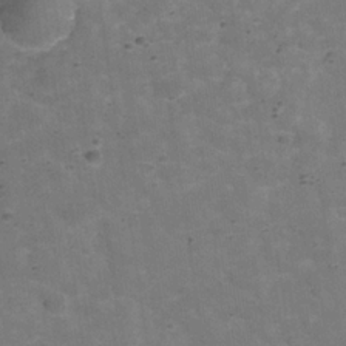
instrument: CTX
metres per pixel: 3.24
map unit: Hve
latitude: -30.2172
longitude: 93.6722
